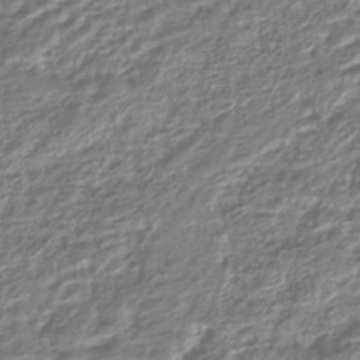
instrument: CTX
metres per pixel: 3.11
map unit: HNhu
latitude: -44.7274
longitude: 97.5021
